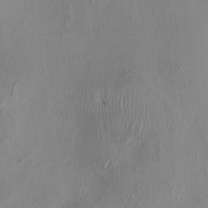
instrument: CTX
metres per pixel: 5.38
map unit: HNhu
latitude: 3.0647
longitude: -7.3482
